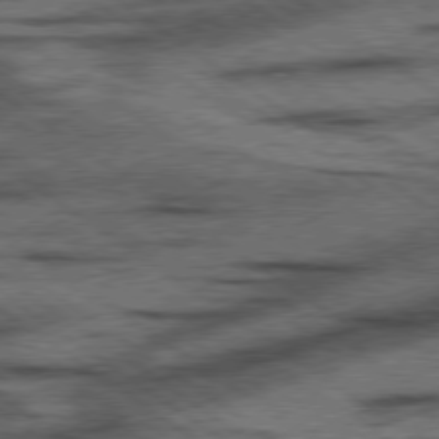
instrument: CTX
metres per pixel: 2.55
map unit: lApd
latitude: 78.1011
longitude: -54.0255
